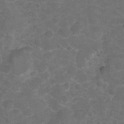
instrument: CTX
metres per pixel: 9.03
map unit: Hto
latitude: 4.9514
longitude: -31.4238
